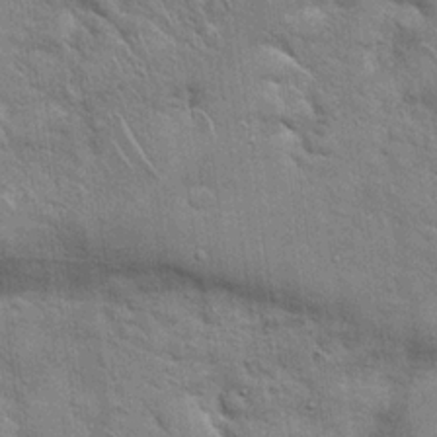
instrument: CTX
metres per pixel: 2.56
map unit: Hto
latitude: 19.0269
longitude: -52.2334
